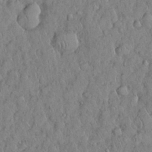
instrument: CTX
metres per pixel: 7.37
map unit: Nhu
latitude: 28.7624
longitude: -69.1214
